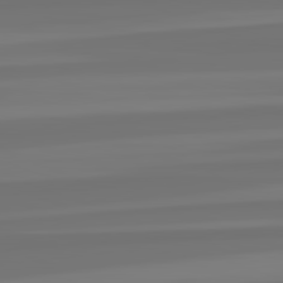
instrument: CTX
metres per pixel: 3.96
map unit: lApd
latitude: 82.5734
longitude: -177.1025
